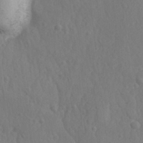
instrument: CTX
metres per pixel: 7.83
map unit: lAvf
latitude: -9.5588
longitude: -120.8569
